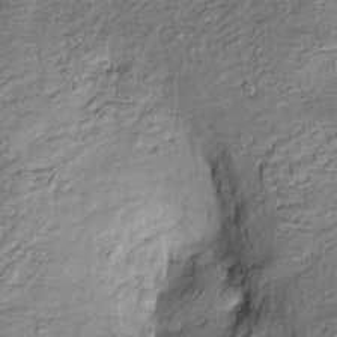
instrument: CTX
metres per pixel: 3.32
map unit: Htu
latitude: -9.1431
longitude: 177.5399
